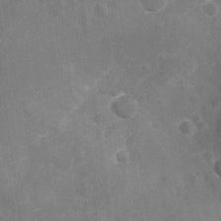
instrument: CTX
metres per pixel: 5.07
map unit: Nhu
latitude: -21.9178
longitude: -55.8016
